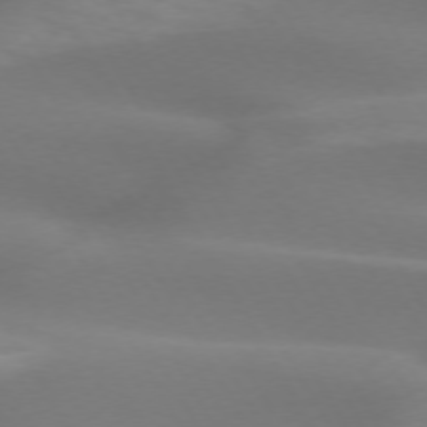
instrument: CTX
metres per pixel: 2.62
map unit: lApd
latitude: 72.6491
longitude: -52.2712
